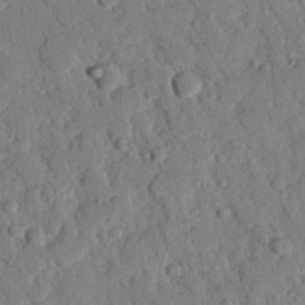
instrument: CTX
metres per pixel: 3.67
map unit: eHh
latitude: 26.6113
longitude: -79.1781
